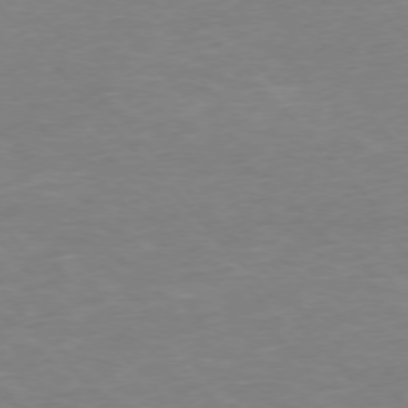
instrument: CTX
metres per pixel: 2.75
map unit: Ap
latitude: -76.3495
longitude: -93.1592
